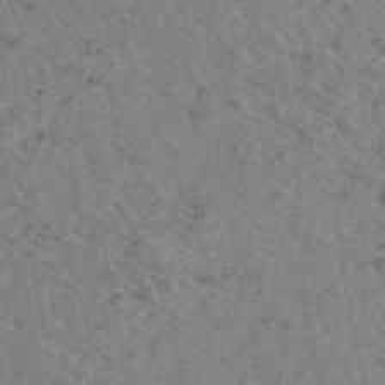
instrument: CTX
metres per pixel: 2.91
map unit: eAb
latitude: 47.0648
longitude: 113.4077
